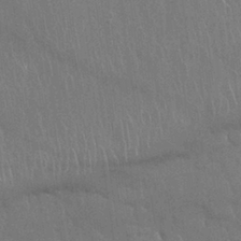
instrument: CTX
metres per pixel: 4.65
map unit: Nhu
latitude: 28.3845
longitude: -62.3656
